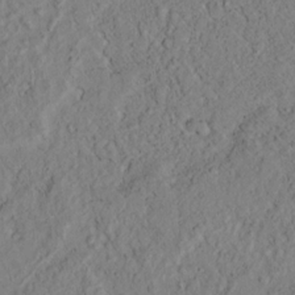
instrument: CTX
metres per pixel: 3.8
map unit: lAvf
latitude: 7.5560
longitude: 160.6330
